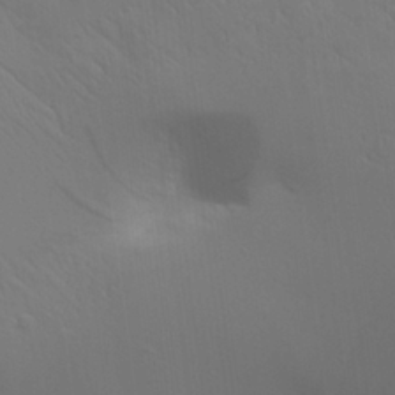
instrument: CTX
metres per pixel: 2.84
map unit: Aa
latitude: 25.7260
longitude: -143.0081
